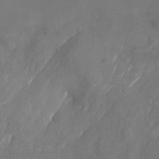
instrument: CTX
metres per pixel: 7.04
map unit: Nhu
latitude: -23.5021
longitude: -70.5357
